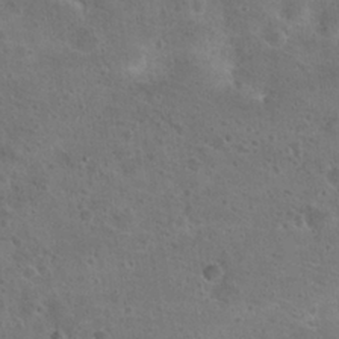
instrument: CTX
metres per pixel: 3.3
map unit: Hto
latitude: 23.4048
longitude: -48.5546
